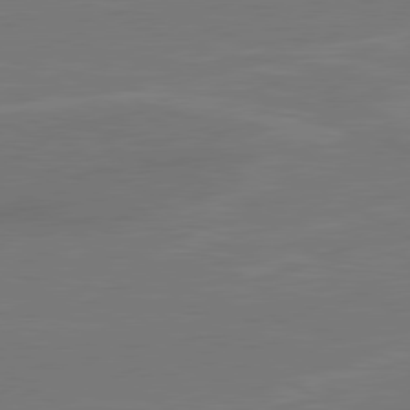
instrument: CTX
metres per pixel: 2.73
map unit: lApd
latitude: 79.7072
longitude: 163.5966
